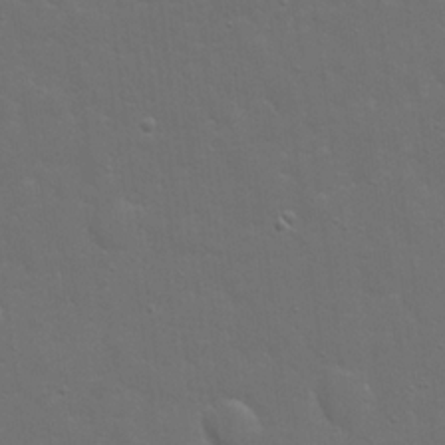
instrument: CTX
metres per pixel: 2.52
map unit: eHh
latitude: 19.8583
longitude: -63.3104
